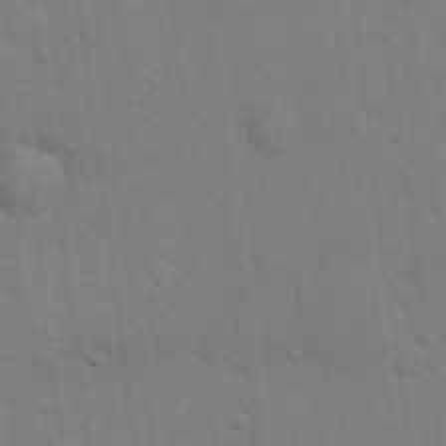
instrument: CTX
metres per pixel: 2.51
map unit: eHh
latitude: 19.3103
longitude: -62.2523
